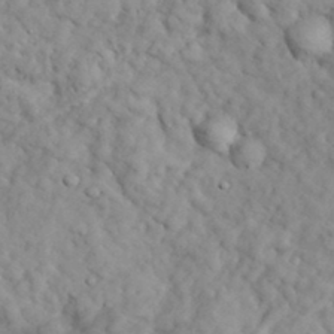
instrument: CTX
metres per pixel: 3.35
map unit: lHvf
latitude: 35.1970
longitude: -86.4979
